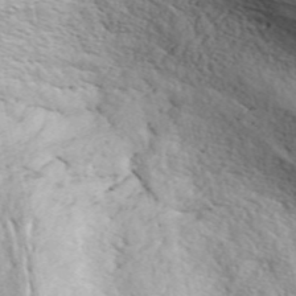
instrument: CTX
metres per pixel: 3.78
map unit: ANa
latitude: 48.9325
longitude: -74.4223
